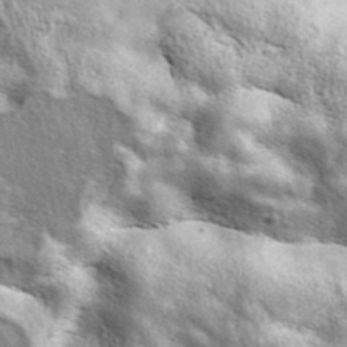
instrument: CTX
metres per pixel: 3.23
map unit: ANa
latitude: 42.7813
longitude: -88.1767
